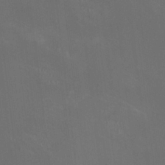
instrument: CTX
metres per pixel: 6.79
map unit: HNhu
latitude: 0.2900
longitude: -2.3278
